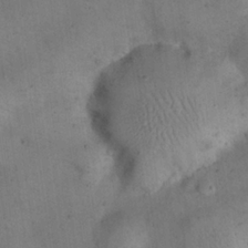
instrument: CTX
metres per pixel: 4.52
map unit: eHh
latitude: 21.6694
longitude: -60.3656
